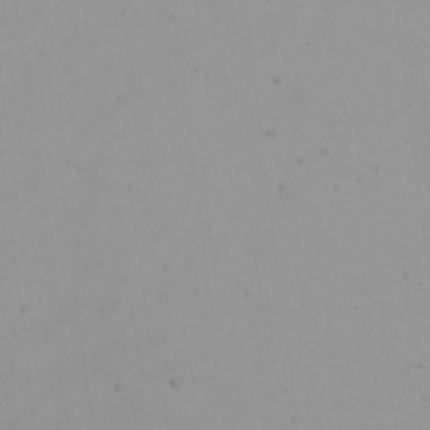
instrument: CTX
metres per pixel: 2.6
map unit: eHh
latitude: -4.8408
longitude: -83.6693
